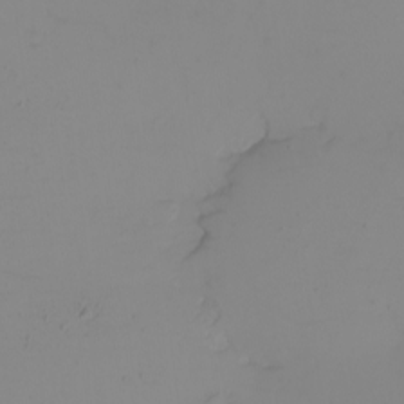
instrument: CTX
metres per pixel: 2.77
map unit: eHh
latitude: -5.8422
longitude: -82.5734
